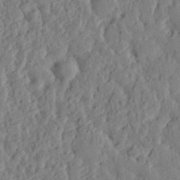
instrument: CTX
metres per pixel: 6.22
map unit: eHh
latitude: 28.6112
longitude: -76.2144
